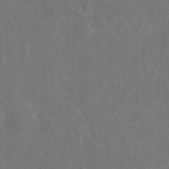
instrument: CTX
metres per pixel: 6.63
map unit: eHh
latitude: 10.0444
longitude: -72.6113
